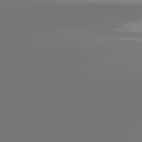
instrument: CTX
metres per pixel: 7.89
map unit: lApd
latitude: 82.0633
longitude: -150.8002
